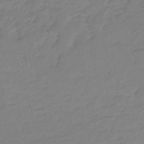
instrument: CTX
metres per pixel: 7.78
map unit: eHb
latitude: -46.3117
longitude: 88.8786
